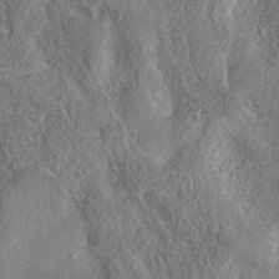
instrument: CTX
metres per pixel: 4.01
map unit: eAb
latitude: 37.1026
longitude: 112.1417
